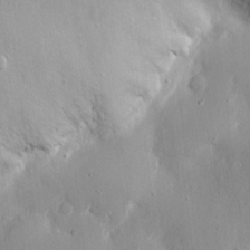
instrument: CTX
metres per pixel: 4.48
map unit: eHh
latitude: 15.1970
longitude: -70.7813
